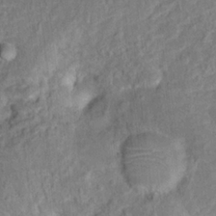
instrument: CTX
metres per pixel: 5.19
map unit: Hto
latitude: 14.8191
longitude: -38.9325
